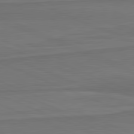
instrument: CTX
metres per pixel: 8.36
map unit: lApd
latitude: 82.0444
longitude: 168.9541
